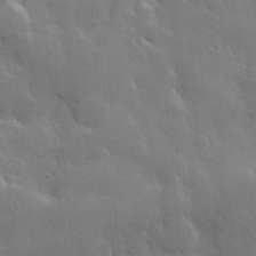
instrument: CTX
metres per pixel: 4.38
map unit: Hve
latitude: 23.0647
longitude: 149.5210
